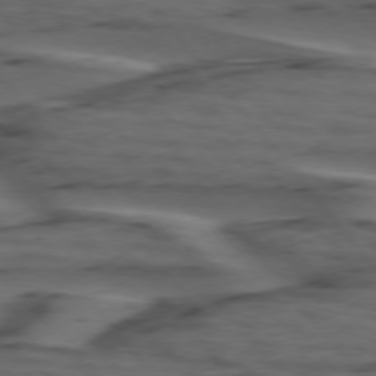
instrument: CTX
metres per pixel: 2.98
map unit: lApd
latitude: 75.7261
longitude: -71.5749
